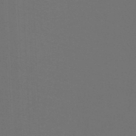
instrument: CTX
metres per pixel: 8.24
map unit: lHb
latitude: -46.9541
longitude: 64.2362
